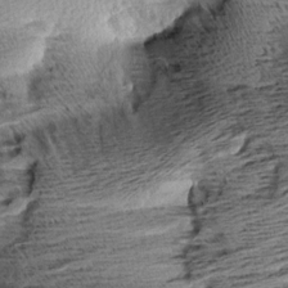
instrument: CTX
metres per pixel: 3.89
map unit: Aa
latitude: 8.0822
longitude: -139.6127
